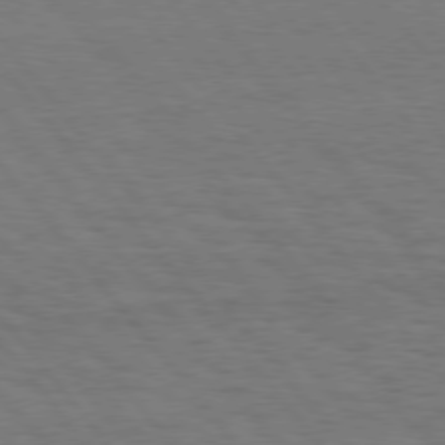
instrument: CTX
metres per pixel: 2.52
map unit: Hpe
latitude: 75.9150
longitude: -137.1592
